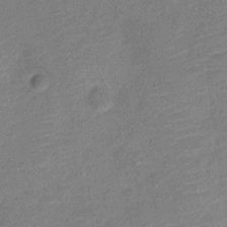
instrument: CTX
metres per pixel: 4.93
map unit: Nve
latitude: -19.1431
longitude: 108.5007
